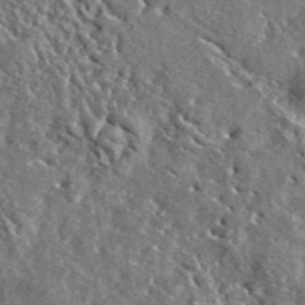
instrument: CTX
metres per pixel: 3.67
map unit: eHh
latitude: 42.3278
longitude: -90.1200
